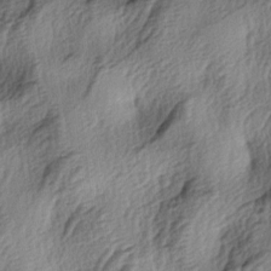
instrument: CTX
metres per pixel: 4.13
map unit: lAa
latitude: -4.6329
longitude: -124.1389
